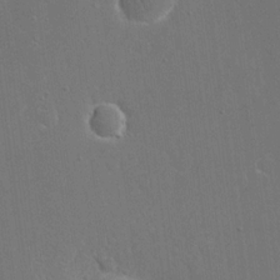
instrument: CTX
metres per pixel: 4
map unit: eHh
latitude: 19.8016
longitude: -67.5938
